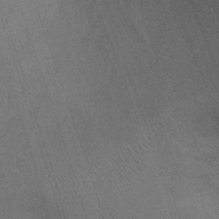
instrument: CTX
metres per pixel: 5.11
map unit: Ht
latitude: -3.2564
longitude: -15.2915
